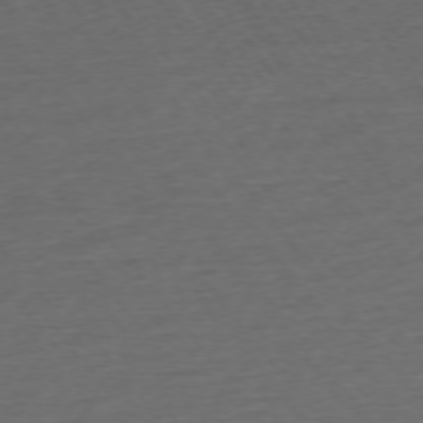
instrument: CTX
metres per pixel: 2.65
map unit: Ap
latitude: -74.9920
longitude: -82.9891
